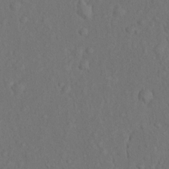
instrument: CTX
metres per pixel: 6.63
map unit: Nhu
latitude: 10.5546
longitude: -26.2523
